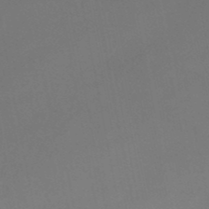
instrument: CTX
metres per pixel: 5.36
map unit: HNhu
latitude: -48.7841
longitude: 99.8233
